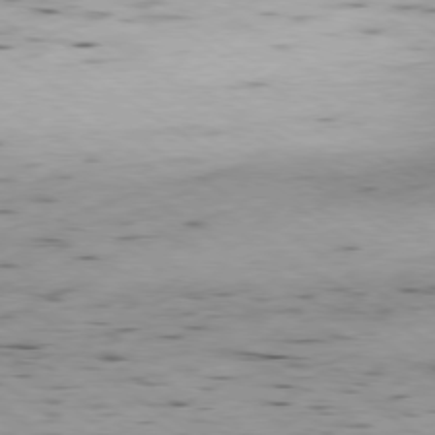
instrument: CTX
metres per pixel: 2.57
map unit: Ap
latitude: -78.2928
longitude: -70.8380
